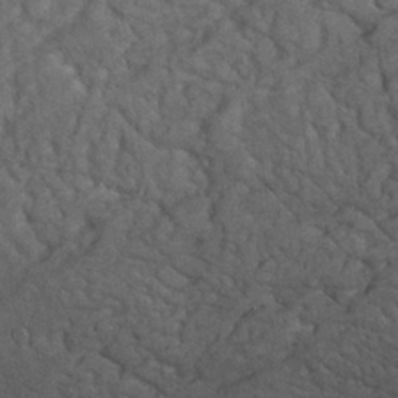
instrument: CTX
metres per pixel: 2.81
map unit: Nhu
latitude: 26.9514
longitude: -68.8191
